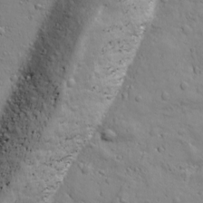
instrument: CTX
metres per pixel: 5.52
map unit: Ave
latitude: 18.2144
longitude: -132.7435
